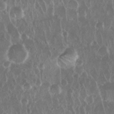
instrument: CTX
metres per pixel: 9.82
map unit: Nhu
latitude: 28.5168
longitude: -63.5182
